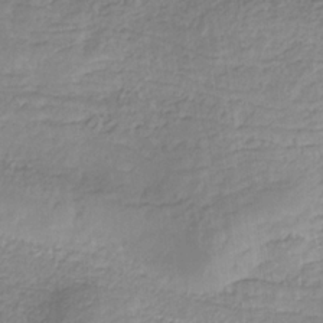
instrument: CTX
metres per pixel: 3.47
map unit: HNhu
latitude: -29.4266
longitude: 67.1809
